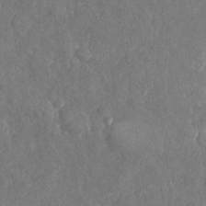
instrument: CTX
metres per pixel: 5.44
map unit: Nhu
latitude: -31.0108
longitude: -60.4223
